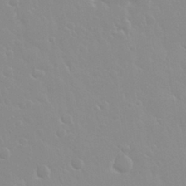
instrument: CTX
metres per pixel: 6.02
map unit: Nhu
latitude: 30.2901
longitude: -56.5167
